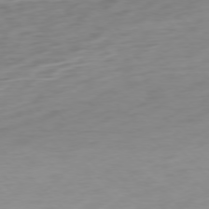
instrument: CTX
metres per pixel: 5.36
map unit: Ap
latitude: -76.9731
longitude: -78.9325
